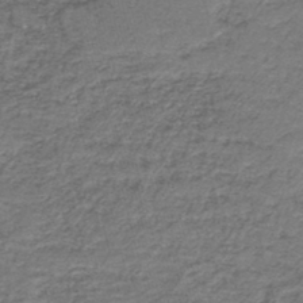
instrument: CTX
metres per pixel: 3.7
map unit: HNb
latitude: -44.6519
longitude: 51.2376
